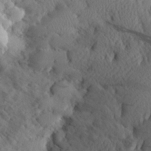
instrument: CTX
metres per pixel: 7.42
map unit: Aa
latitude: 24.3656
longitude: -146.0633
